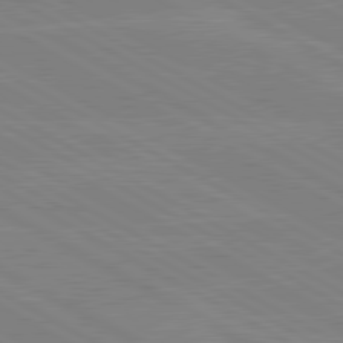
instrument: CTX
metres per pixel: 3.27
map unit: lApd
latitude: 80.3278
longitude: -127.0459
